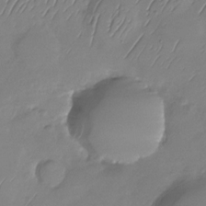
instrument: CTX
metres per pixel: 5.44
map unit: Nhu
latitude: -28.9731
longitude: -59.1970
